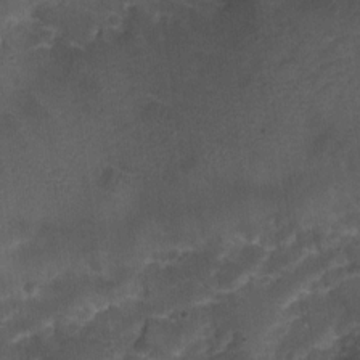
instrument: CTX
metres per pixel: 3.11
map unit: Aa
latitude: -8.5196
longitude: -71.9339
